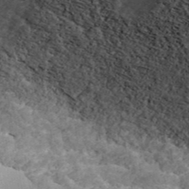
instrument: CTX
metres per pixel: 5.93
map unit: ANa
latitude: 44.3090
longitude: 37.9367
